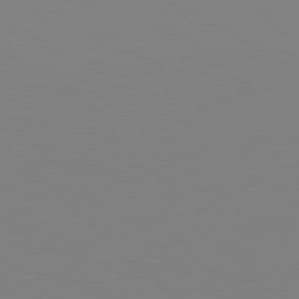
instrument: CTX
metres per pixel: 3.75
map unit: Hpe
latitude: 78.1956
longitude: 178.8786
